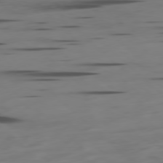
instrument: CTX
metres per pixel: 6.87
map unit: Hpe
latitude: -78.5384
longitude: -20.9325
